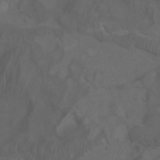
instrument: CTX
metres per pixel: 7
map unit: Aa
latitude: -7.7855
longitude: -80.3656
